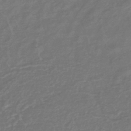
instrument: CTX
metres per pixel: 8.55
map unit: eHb
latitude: -43.2942
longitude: 82.2172
